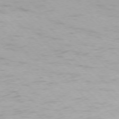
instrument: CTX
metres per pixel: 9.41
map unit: Ap
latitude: -76.9542
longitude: -65.2726
